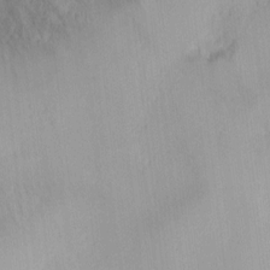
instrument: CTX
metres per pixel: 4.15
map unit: HNhu
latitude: 7.5371
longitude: -5.1403
